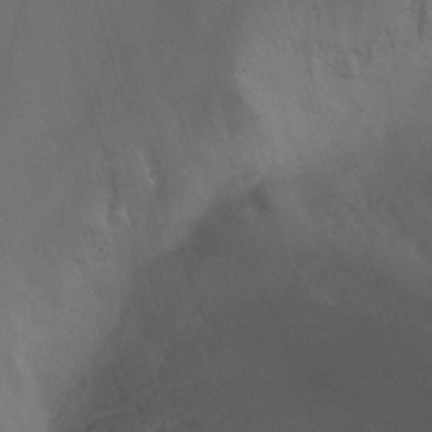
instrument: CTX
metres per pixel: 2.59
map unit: Nhu
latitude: -13.5021
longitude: -71.5371
